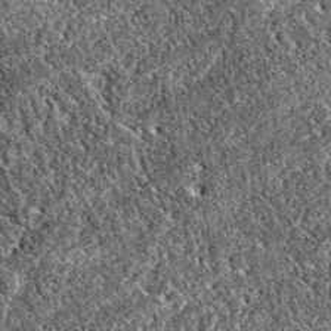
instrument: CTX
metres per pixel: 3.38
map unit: eAb
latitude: 37.5938
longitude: 111.8800
